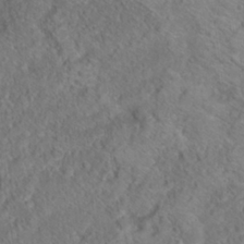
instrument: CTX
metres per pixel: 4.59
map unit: Hto
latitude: 18.1766
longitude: -38.4034
